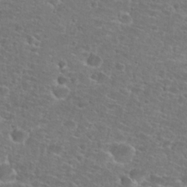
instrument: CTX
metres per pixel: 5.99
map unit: Hto
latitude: 25.7449
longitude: -48.7435
